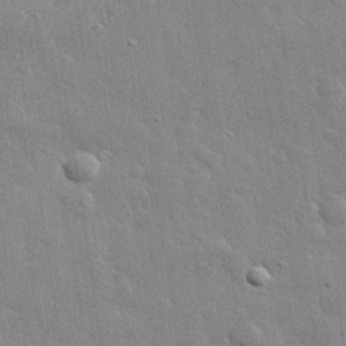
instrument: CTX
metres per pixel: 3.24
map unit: lHvf
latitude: 32.0444
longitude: -88.5546
